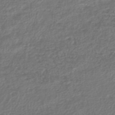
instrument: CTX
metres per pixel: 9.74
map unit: lHb
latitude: -43.7099
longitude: 70.6519
